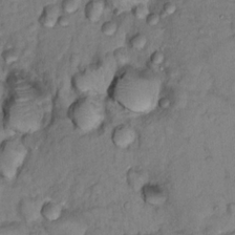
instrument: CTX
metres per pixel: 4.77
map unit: Hto
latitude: 15.1593
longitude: -30.4979
